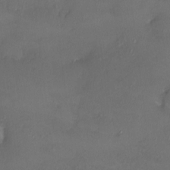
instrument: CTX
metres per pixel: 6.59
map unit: HNhu
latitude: 5.0647
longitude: 9.1431
